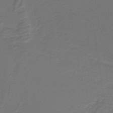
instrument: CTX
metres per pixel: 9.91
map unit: lHb
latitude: -39.4077
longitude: 55.3321
